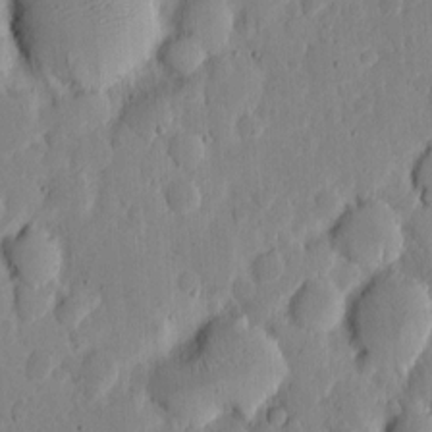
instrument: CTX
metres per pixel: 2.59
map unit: eHh
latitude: 5.9528
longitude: -70.5357
